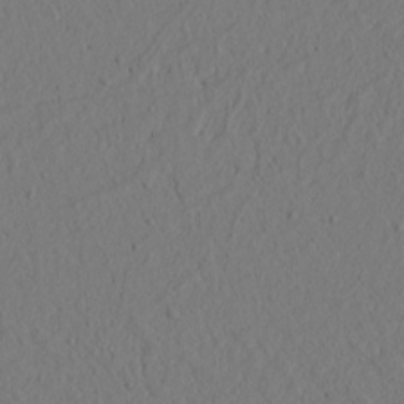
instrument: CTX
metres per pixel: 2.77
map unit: lAvf
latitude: 9.0270
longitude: 165.6533
